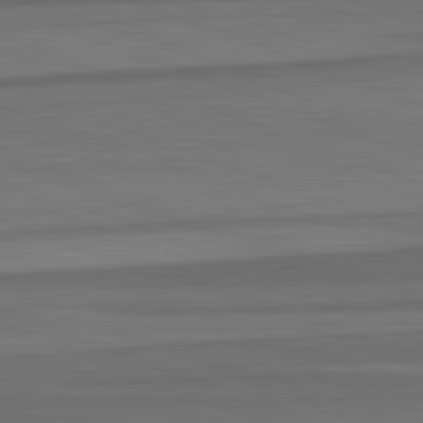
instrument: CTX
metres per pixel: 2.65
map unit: lApd
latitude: 82.8569
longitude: 177.4643
